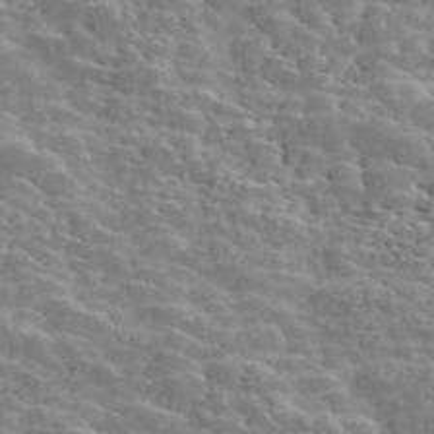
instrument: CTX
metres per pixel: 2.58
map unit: ANa
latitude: 45.6316
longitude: 37.8044
